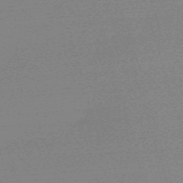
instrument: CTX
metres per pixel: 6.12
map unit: eHh
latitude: -61.7667
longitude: 52.4440
